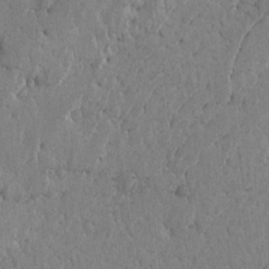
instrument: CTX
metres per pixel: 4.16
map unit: lAvf
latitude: -6.6518
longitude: -114.7813
